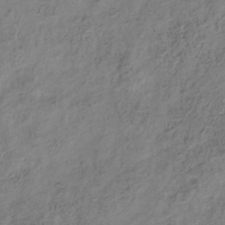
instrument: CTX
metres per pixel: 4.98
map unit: Hve
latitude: -33.9745
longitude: 89.1998
